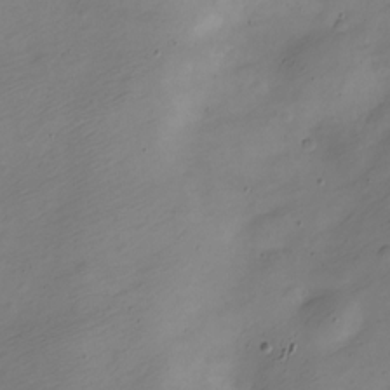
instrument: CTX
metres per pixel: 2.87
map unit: Nve
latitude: -23.5399
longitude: 106.1039
